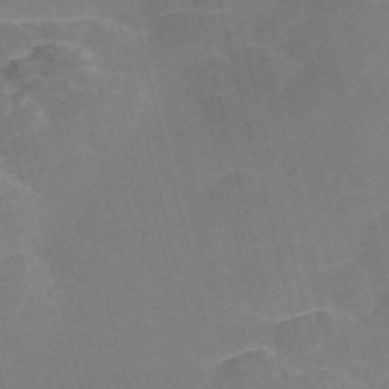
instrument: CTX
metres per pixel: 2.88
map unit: Nve
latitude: -57.2943
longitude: 54.7463
